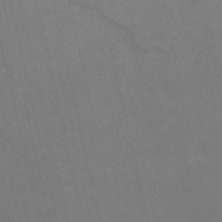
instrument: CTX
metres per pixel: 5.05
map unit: HNb
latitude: -53.6155
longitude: -47.7639
